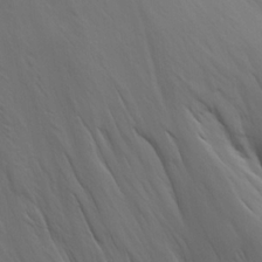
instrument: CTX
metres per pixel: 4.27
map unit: Ave
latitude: 23.0269
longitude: -132.7624
